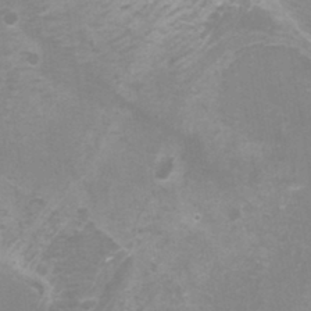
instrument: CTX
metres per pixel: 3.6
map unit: Htu
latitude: -12.2362
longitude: -73.1404
